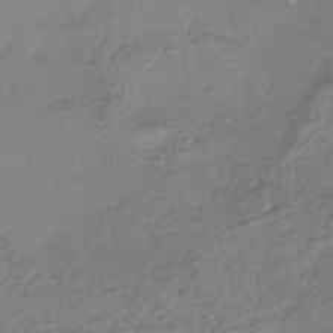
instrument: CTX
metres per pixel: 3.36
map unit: HNhu
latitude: -43.3320
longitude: 103.1053
